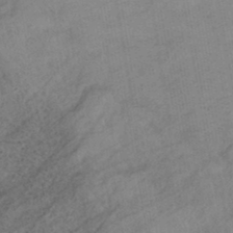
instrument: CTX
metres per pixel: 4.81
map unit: eHb
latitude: -40.3306
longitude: 83.0297
